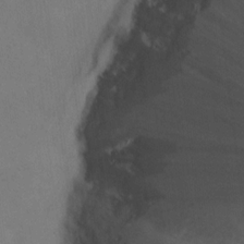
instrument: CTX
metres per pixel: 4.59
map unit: Nhu
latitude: 13.4049
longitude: -36.5546
